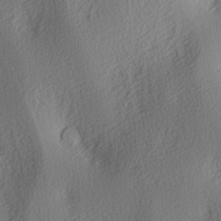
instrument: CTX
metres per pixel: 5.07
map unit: lAa
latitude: 3.9906
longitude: -112.4979
